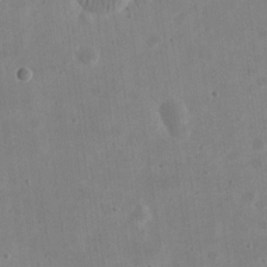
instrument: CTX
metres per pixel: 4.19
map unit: eHh
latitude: 20.8947
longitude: -69.6883
